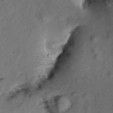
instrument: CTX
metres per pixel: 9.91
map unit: Aa
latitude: 9.8017
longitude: -140.6112
